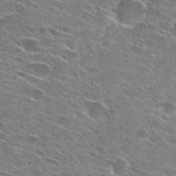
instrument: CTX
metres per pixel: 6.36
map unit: Hto
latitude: 26.6113
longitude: -45.8772
